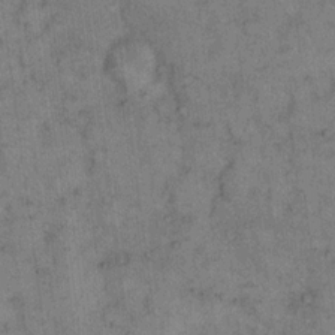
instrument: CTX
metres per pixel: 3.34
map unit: eHh
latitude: 15.6127
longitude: -65.5560
